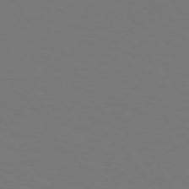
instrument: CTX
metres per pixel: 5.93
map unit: Hpe
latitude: 73.4049
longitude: -126.5357
